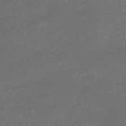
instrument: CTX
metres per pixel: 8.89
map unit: eHb
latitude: -47.4643
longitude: 85.5210
